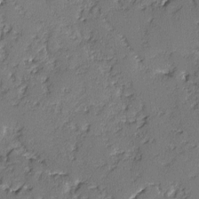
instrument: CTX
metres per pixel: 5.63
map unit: lAvf
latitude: -3.1053
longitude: -108.0444
